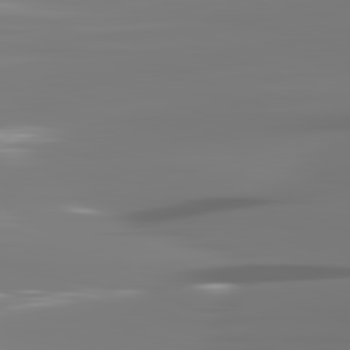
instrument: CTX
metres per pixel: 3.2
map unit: lApd
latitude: 82.3656
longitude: -145.1781
